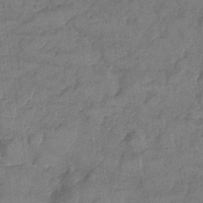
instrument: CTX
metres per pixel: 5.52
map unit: Nhe
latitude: -36.4062
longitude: -176.9702
